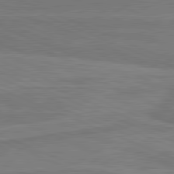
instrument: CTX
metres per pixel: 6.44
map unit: lApd
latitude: 81.5938
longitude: 168.2361
